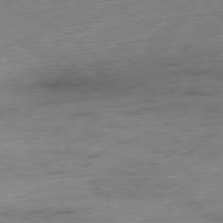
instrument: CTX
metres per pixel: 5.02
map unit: Ap
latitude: -79.6155
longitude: -57.9717
